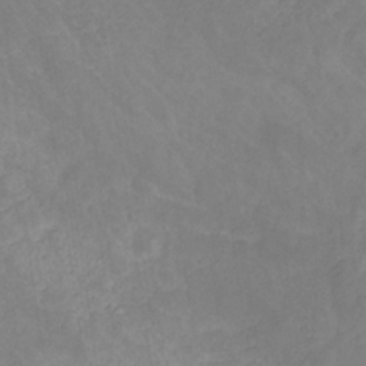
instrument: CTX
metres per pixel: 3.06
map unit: eHb
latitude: -31.2943
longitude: 68.5195
